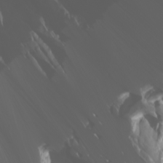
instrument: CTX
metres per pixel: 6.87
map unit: Htu
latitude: -1.2376
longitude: -75.8583
